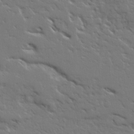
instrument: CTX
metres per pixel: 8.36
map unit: Ave
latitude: 14.4223
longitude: -139.2915
